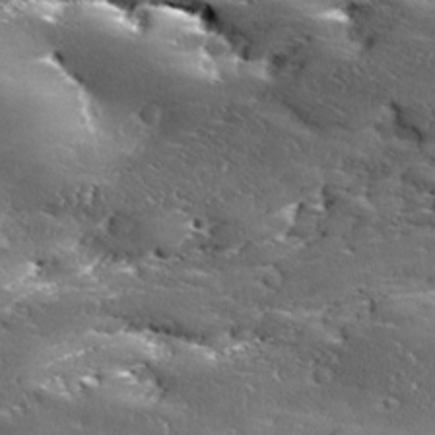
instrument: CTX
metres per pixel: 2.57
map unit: Ave
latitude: 18.1955
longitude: -136.7247
